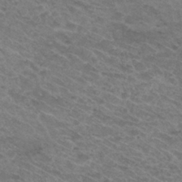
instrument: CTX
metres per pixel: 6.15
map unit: Hto
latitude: 31.4238
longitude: -47.5938
